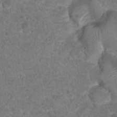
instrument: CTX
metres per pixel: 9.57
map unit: Hto
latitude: 18.8569
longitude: -34.0822
